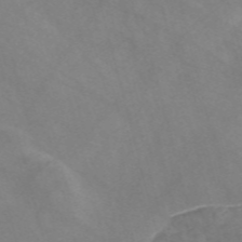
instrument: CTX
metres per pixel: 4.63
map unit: Nve
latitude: -58.0849
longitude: 58.8219
